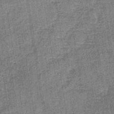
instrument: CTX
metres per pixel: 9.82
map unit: lHb
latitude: -38.4629
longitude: 64.3684
